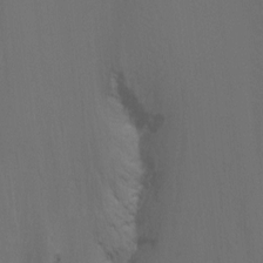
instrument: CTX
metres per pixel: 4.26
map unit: Ht
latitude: -9.5399
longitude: -38.0444
